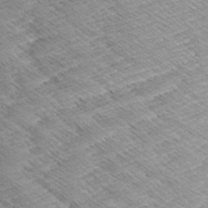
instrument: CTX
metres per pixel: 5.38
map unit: Aa
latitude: 9.0081
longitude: -135.4804
